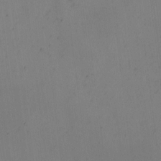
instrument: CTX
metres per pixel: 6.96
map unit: eHh
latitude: -2.1038
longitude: -73.8395
